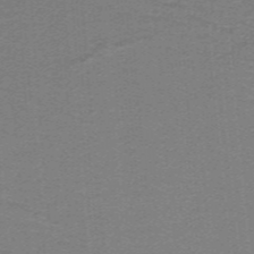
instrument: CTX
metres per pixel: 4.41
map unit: lHb
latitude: -40.9353
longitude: 54.3306
